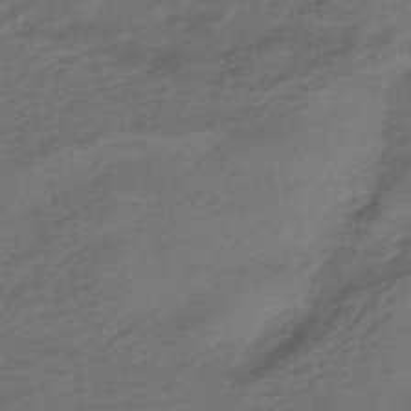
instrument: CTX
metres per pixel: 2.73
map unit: HNhu
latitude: -42.7652
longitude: 103.4643
